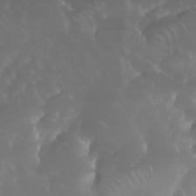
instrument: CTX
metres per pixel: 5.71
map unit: Nhu
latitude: 30.5546
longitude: -57.7260
